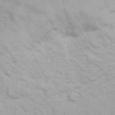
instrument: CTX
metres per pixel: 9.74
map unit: eHh
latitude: 31.9528
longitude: -61.9150
